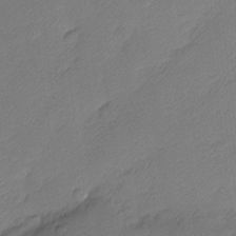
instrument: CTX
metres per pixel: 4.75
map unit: Nhu
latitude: 2.2711
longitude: -75.5938
